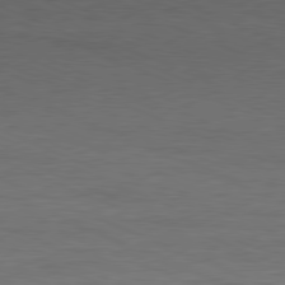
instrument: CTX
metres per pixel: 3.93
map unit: Ap
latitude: -81.8800
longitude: -84.1578
